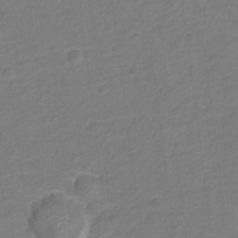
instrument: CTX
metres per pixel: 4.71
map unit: Hto
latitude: 5.9339
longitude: -31.4427
